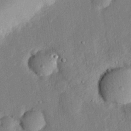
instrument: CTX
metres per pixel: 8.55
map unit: eHh
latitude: 27.2537
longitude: -82.1388
